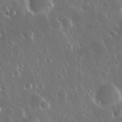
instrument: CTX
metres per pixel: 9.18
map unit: Nhu
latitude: 30.6302
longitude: -56.1388
